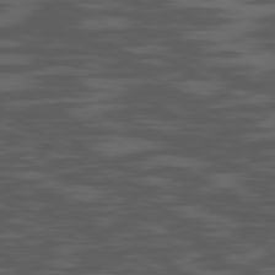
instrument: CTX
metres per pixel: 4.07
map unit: Ap
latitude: -80.2551
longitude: -102.1578
